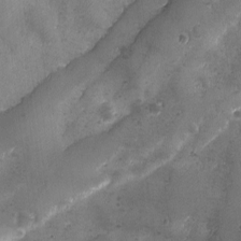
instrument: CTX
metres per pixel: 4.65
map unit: Ave
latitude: -7.6155
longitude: -119.9528
